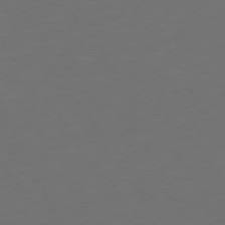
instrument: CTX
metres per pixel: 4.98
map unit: Hpe
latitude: 74.9703
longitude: -124.9135
